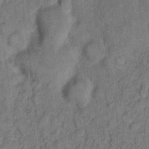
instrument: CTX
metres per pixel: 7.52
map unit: eHh
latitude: 8.7057
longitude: -63.6883
